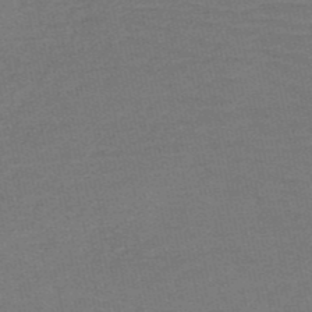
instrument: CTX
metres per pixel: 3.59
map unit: HNb
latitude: -52.9163
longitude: -43.3293
